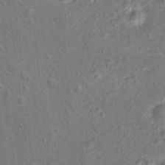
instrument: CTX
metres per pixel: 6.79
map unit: Hto
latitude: 15.3671
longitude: -42.1956
